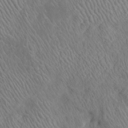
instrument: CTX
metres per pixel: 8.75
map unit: Htu
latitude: -6.8786
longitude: 153.8989
